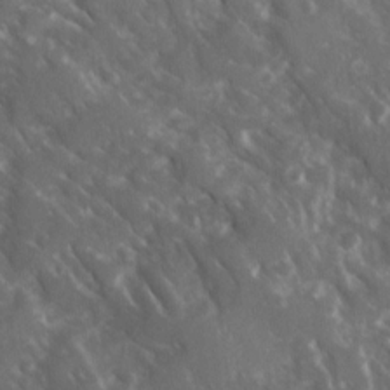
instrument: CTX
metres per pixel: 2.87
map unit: Ave
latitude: 15.8584
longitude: -131.3482
